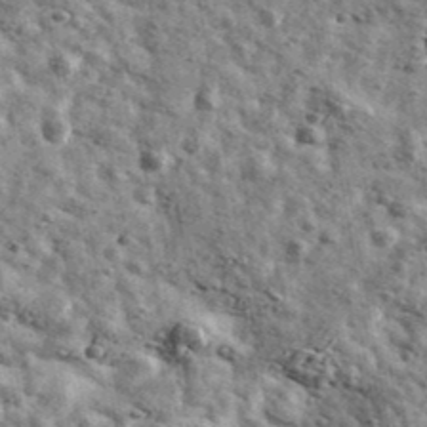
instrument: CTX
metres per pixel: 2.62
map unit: Ave
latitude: 41.5371
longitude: -107.7639
